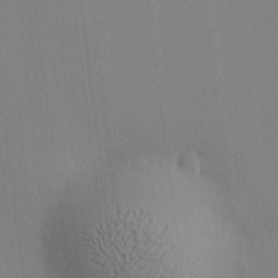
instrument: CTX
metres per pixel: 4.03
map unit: HNhu
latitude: 13.1970
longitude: 12.0472
